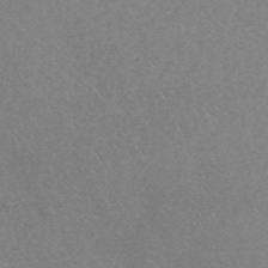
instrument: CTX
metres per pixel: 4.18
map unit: HNhu
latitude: -44.1228
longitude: 92.8975
